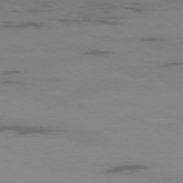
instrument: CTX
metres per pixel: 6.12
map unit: Ap
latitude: -77.1620
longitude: -66.9324
